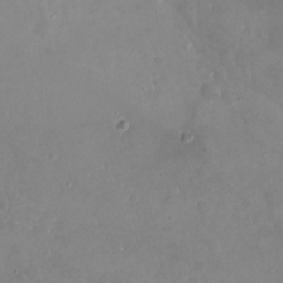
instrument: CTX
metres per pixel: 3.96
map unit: Nhu
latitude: -21.3320
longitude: -58.2334
